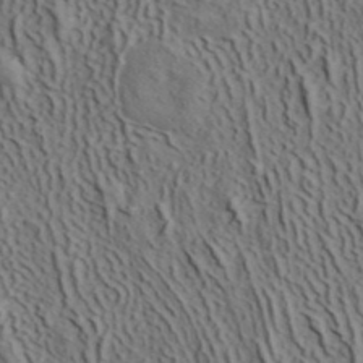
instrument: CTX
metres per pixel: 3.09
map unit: ANa
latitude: 40.8191
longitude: 33.6533
